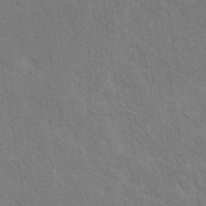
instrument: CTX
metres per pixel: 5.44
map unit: eAb
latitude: 43.0081
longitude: 113.3699
